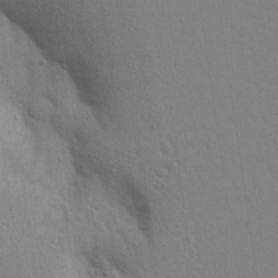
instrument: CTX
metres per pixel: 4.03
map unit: Aa
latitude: 29.1403
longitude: -147.3293
